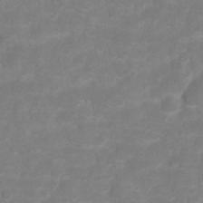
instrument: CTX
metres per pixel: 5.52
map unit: Hto
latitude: 2.7057
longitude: -35.9906
